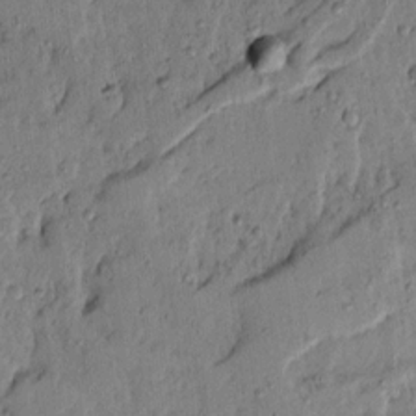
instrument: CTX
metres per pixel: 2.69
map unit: Ave
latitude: 13.8583
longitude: -132.4979
